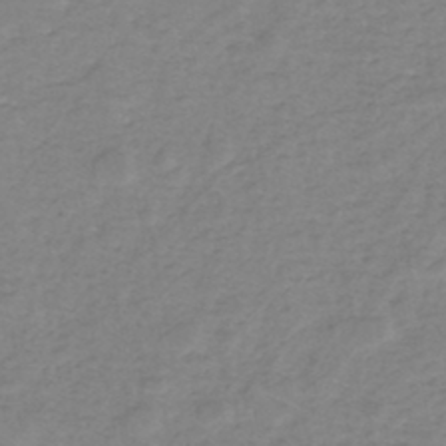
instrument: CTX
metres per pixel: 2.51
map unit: eHh
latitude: -45.7100
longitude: -29.6316
